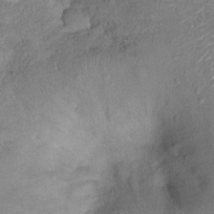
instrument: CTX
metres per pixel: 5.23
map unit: Ht
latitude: 12.9325
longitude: -40.0255
